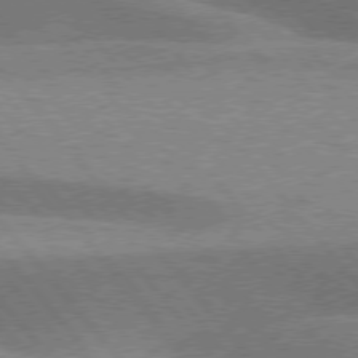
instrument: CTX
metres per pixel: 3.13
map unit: lApd
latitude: 76.2333
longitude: -61.4804
